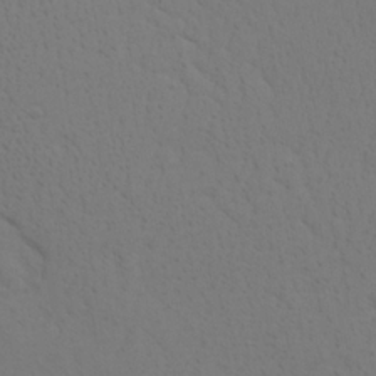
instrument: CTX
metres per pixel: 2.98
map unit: Ave
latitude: 23.5182
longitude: -135.2159
